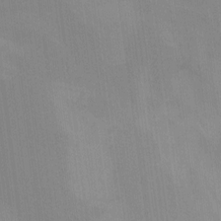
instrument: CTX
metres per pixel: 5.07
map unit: Nhu
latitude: -7.8422
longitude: -67.7071
